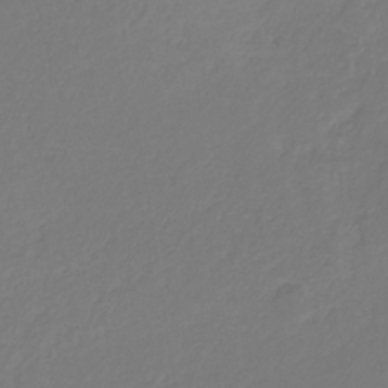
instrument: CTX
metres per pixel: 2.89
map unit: eHb
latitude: -30.5196
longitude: 63.5021
